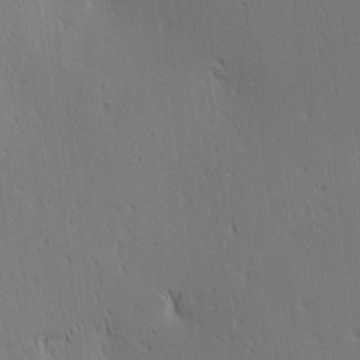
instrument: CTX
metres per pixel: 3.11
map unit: Ave
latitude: 2.6301
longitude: -114.8002
